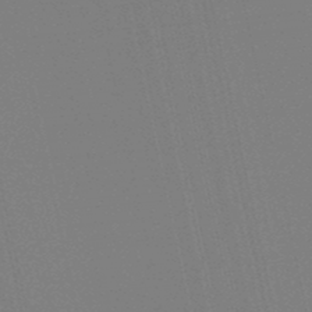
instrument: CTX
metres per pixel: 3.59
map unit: lHb
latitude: -48.0283
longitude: 75.2754
